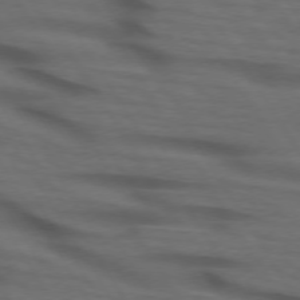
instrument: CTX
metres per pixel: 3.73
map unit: lApd
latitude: 73.5749
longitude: -74.1767
